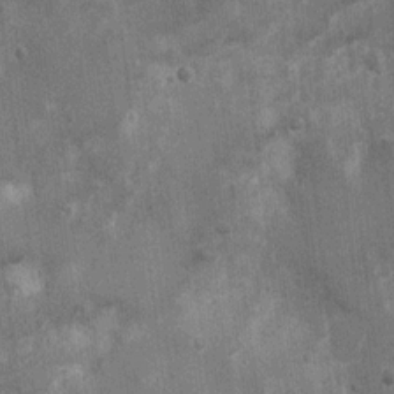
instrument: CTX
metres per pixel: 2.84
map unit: Ht
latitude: 2.3278
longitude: -19.1592
